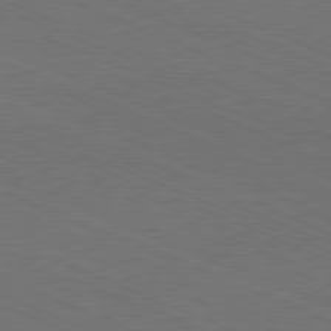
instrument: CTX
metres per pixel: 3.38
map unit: Hpe
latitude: -81.8800
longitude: 16.4818
